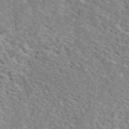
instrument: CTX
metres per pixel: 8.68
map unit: ANa
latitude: 44.6679
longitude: 21.0864
